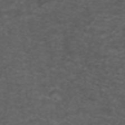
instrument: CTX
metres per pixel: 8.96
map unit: ANa
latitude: 38.9703
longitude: 24.4062
